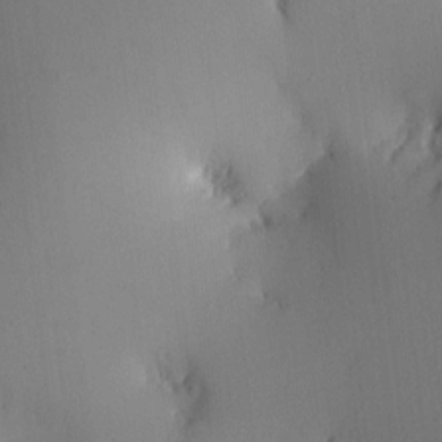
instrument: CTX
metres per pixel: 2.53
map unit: eHh
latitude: -0.5385
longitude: 17.1998
